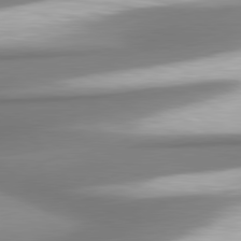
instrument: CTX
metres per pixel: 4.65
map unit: lApd
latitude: 80.5168
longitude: 178.4629
